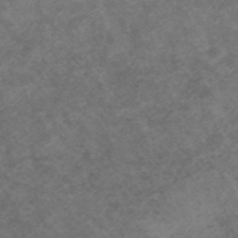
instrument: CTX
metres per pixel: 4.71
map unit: ANa
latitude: 42.4223
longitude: 27.1053
